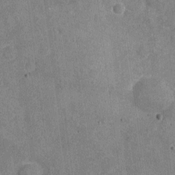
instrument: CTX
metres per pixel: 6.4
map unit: Nhu
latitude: -18.7085
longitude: -56.2522
